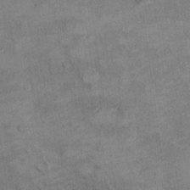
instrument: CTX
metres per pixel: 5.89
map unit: Hto
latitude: 9.3482
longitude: -36.6868
